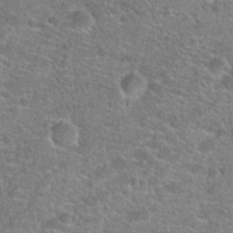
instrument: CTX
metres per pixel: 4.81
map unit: Hto
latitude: 25.0269
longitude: -49.5749
